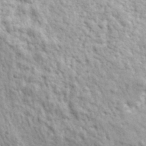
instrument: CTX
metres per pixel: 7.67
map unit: eHh
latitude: 33.3860
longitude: -69.8961
